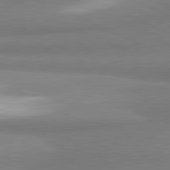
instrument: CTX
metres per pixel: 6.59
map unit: lApd
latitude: 81.1781
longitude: 165.9745
